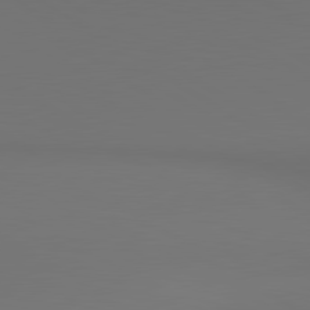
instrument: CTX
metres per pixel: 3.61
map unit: lApd
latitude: 80.9514
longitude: 152.0283
